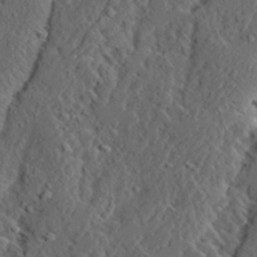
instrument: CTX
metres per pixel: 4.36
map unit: Ave
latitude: 14.3657
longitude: -136.5924
